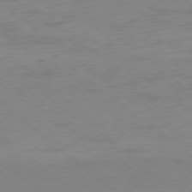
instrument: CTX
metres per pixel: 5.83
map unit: Ap
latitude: -78.7841
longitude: -59.4049
